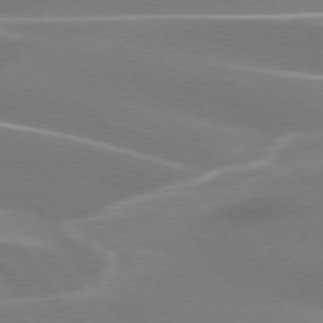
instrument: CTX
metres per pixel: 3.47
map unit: lApd
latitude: 74.9514
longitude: -63.0459
